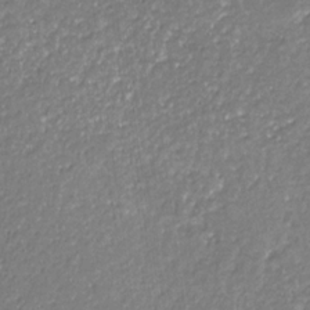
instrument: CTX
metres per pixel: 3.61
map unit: eHb
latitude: -31.4076
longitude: 67.1809
